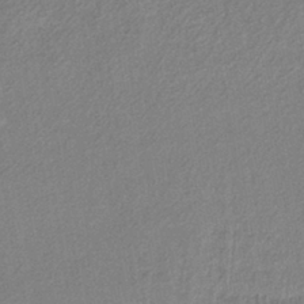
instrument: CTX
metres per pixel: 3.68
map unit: lHb
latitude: -40.4440
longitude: 71.1053
